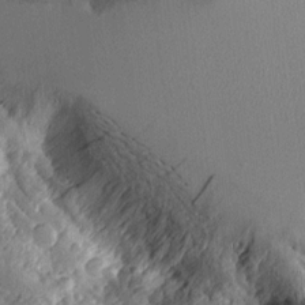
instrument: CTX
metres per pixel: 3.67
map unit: Aa
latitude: 11.4427
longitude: -127.6505
